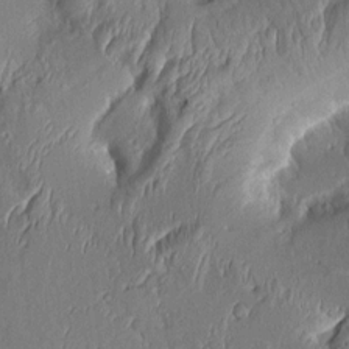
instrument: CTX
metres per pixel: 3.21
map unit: Aa
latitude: 8.9892
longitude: -131.1026
